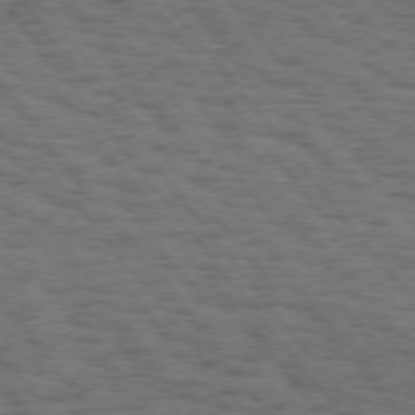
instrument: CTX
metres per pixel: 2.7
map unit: Hpe
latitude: 74.8569
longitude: -135.4615
